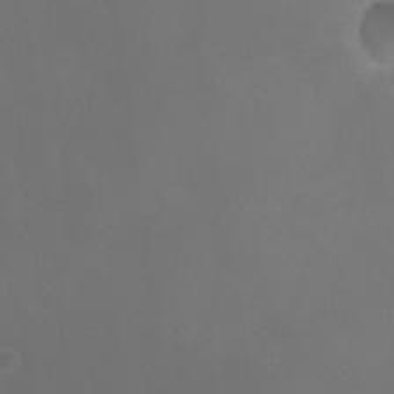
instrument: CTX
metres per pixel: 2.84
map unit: HNhu
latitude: 6.9136
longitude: 6.5762
